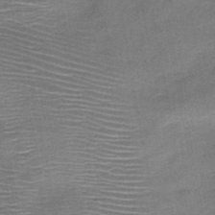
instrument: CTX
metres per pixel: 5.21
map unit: HNb
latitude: -48.2173
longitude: -42.4790
